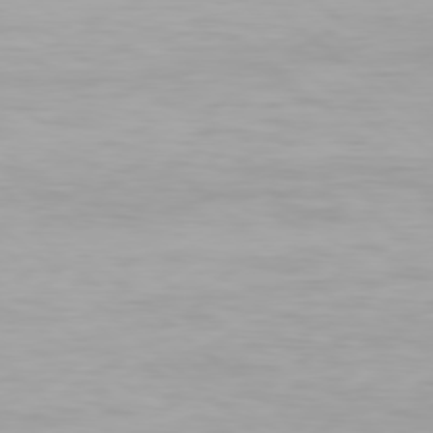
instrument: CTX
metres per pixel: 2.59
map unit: Hpe
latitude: 77.9528
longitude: -133.4615
